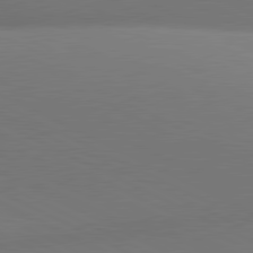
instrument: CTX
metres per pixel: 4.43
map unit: lApd
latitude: 81.0836
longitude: 134.3495
